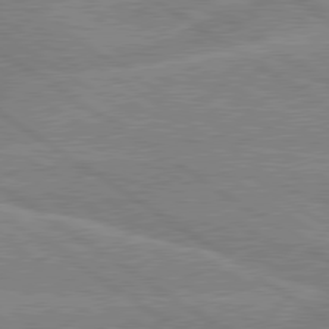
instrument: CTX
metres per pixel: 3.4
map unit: lApd
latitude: 79.5560
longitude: -132.5357
